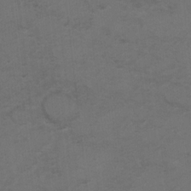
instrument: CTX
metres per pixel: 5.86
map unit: Hto
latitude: 8.3845
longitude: -35.3103
